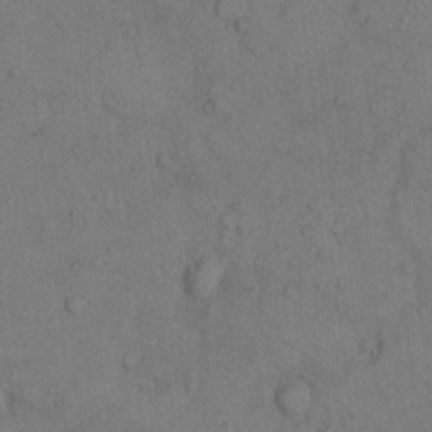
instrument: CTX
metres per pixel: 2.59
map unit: Hto
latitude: 7.5938
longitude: -60.2711
